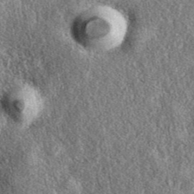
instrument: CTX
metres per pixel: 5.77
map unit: eAb
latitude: 39.6127
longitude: 108.1228
